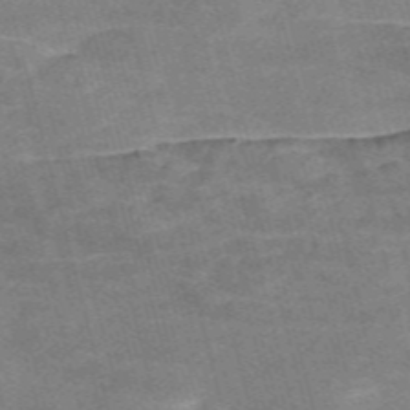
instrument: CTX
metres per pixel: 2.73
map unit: Nve
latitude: -58.9919
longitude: 64.7274
